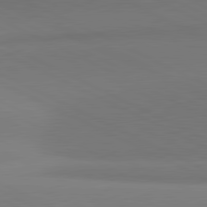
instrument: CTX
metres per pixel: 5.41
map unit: lApd
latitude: 81.3671
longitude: 145.5399
